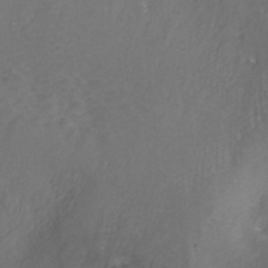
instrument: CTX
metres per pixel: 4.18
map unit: ANa
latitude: 38.5168
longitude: 23.5210
